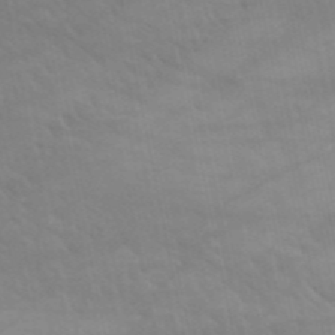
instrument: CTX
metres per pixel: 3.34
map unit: HNb
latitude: -52.9352
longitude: -50.8380
